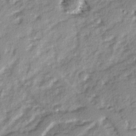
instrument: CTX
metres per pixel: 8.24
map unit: Ave
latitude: 2.2522
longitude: -110.2712
